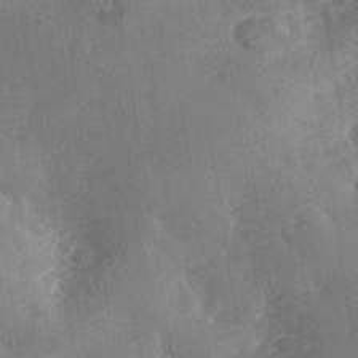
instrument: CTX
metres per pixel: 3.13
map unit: Nhe
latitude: -37.9178
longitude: -117.1592
